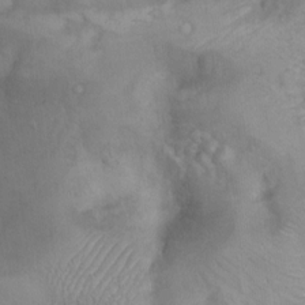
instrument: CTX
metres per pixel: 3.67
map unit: Ht
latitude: 3.3292
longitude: -27.8206
